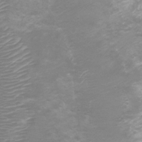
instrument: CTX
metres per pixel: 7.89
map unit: Nhu
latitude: 4.2333
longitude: -17.6694
